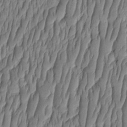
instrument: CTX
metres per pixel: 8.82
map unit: HNhu
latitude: -2.9730
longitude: 13.8422
